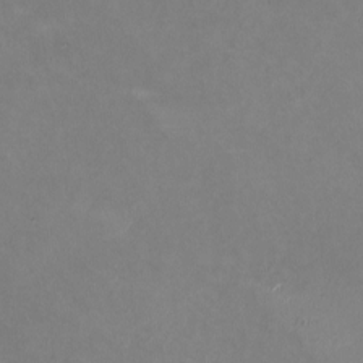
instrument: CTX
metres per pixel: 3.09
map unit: HNhu
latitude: -0.3118
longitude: -2.9136
